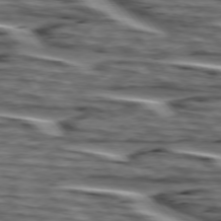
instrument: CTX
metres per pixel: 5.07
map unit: lApd
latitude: 75.2726
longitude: -72.2712
